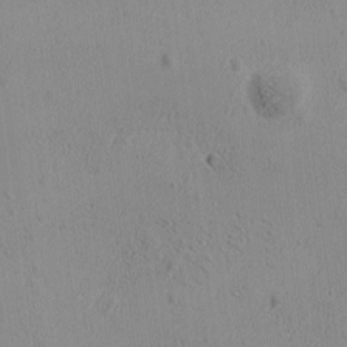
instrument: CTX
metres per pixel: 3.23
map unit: Ave
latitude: -9.3510
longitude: -122.0444
